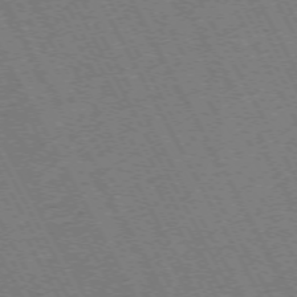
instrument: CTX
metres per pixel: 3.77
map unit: Hpe
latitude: -72.7652
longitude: 10.8030
